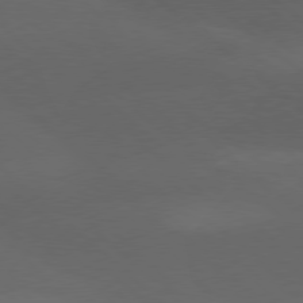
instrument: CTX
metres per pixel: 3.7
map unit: lApd
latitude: 77.8205
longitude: -55.6883
